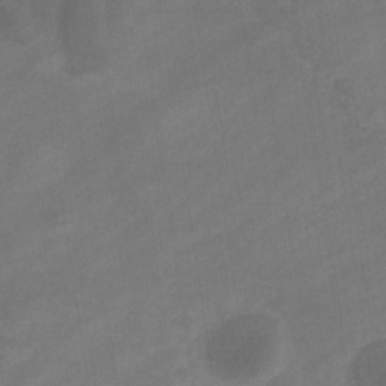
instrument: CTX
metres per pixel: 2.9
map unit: eHb
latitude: -32.9353
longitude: 72.4629
